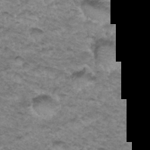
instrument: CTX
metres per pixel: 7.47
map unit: Hto
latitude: 35.0836
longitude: -47.4994
